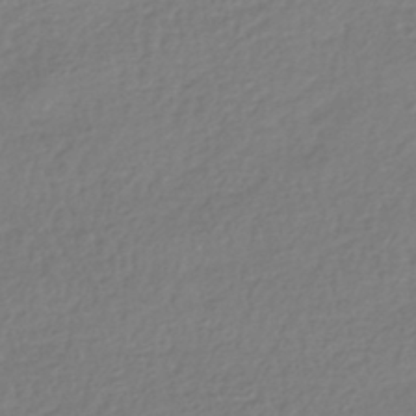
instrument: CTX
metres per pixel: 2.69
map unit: HNhu
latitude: -43.0108
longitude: 97.8045
